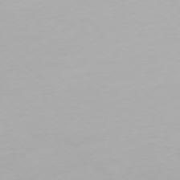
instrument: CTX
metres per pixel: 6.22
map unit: Ap
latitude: -77.5966
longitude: -62.3656
